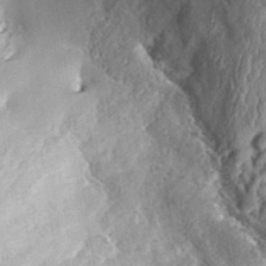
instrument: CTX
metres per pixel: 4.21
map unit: eHh
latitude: 35.5560
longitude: -137.5938
